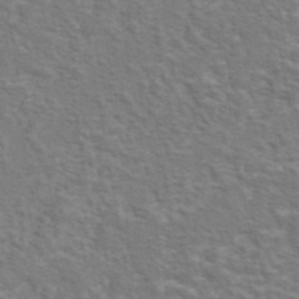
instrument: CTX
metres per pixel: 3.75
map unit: eAb
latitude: 43.5749
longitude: 107.7856
